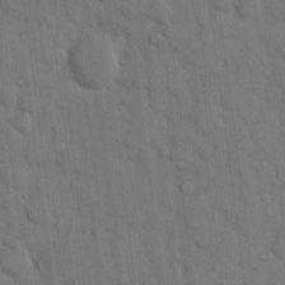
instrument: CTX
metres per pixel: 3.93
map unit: eHh
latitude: 11.8206
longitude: -66.4412
